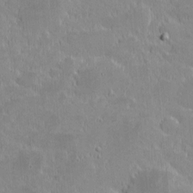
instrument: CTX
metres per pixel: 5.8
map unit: eHh
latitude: -2.0283
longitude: -85.2537
